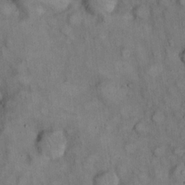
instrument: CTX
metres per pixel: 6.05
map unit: eHh
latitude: 22.5924
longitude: -60.9891
